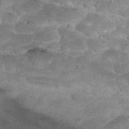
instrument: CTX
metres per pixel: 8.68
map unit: Nhu
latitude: 30.3090
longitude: -49.6316
